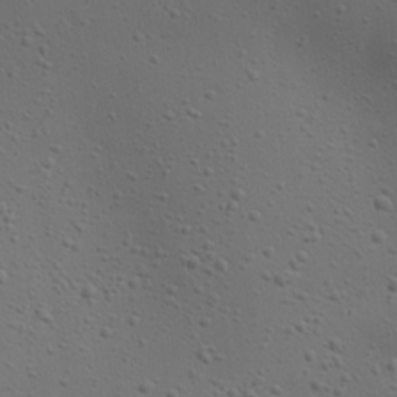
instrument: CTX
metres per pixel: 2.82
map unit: eHh
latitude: 23.0647
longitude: -69.6316
